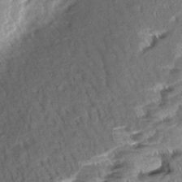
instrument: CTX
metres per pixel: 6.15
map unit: Aa
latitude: 8.6302
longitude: -133.5560
